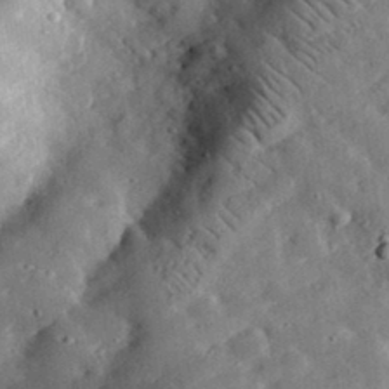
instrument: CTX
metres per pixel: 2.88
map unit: lHvf
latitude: 32.9514
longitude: -83.7260
